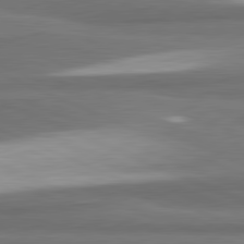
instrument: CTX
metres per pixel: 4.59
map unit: lApd
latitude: 81.8205
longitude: 174.6518
